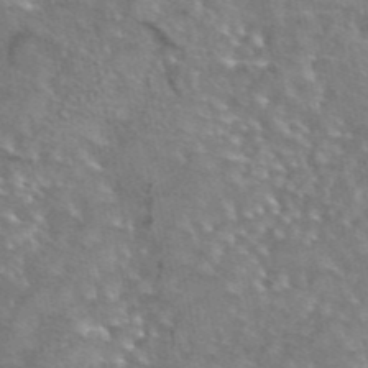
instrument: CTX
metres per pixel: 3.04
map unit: eAb
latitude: 44.7057
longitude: 104.3306
